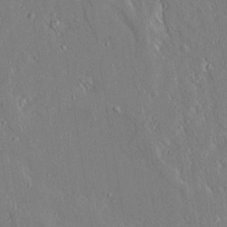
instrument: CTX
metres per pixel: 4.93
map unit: Aa
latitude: 17.0081
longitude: -149.5182
